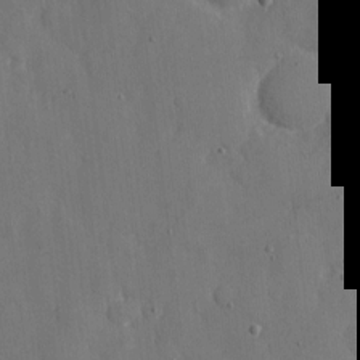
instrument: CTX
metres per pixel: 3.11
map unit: eHh
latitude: 7.0269
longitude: -68.2145
